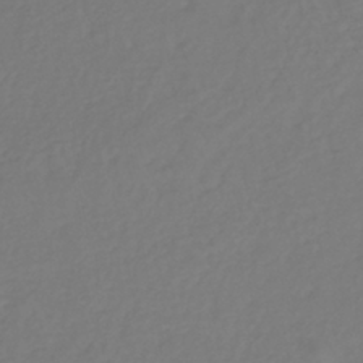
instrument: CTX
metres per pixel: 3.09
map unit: lHb
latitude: -38.0661
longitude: 62.9541
